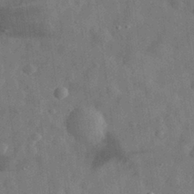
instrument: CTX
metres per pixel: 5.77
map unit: eHh
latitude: 30.8569
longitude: -74.3278
